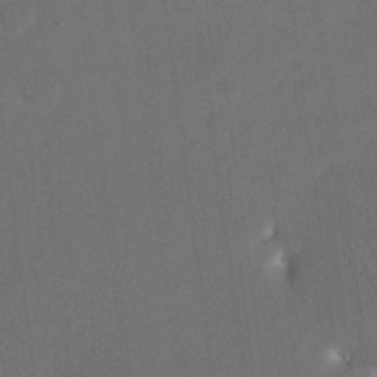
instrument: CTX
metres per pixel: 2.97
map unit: eHh
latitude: 18.9136
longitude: -69.0270
